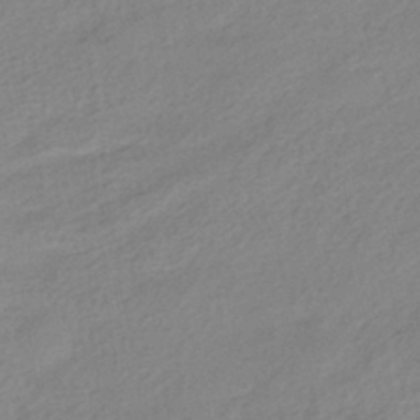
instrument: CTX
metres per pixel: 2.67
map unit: HNhu
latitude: -40.3495
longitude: 94.1227
